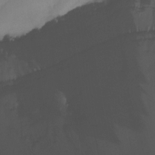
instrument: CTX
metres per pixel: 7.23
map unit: Ht
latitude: -14.9920
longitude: -51.2537
